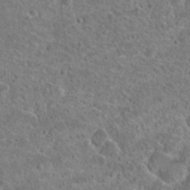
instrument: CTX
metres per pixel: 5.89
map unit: Hto
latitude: 23.5371
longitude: -48.1767
